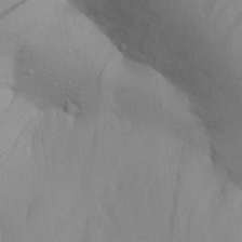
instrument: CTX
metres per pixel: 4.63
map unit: Aa
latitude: 29.1403
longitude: -132.3278
